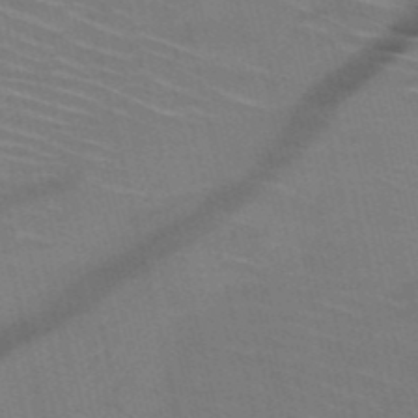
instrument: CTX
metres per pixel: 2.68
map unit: HNb
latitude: -50.8030
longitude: -45.1214
